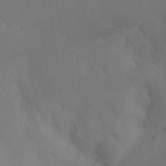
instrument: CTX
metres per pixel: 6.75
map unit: Ht
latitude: -7.6722
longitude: -30.5168
